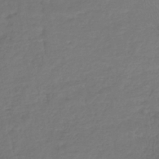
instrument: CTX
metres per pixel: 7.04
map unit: lHb
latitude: -39.3510
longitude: 68.0472
